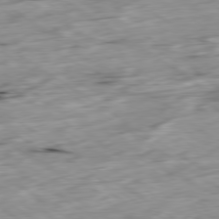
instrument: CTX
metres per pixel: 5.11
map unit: Ap
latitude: -79.7288
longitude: -89.4994
